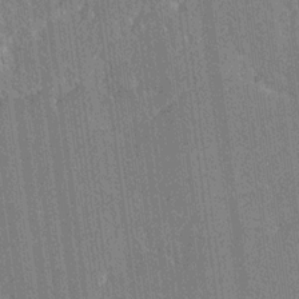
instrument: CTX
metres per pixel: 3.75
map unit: Ave
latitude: 20.0255
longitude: -137.4427
